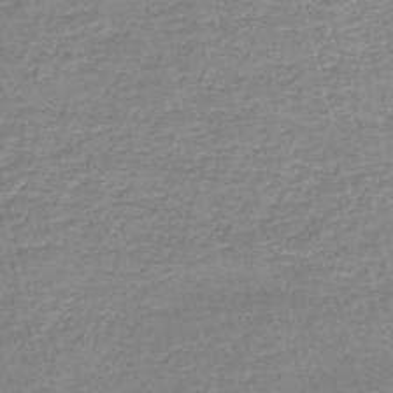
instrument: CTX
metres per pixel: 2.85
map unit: lHb
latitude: -43.5210
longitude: 56.0283
